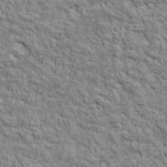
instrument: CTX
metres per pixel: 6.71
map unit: lHvf
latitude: 38.6490
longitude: -88.8002
